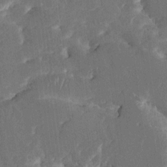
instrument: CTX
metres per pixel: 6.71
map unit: HNhu
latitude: 5.5560
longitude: -6.2522
